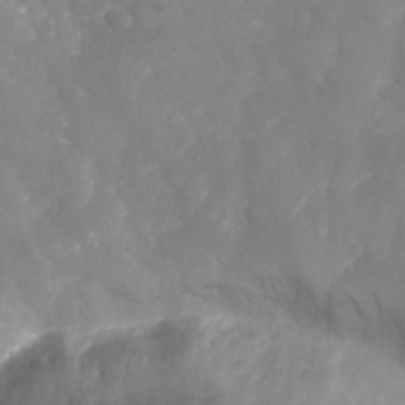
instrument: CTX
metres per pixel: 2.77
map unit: Nhu
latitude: -23.8800
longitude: -57.3481
